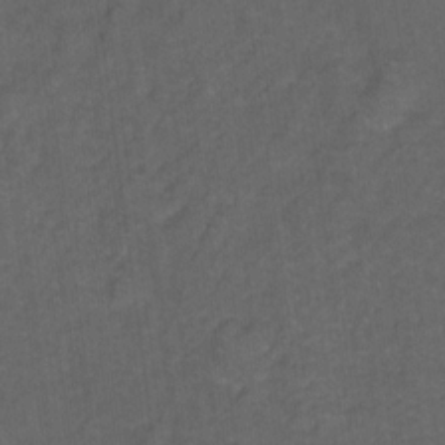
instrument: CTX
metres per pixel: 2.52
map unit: Hto
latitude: 5.2726
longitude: -36.2145
